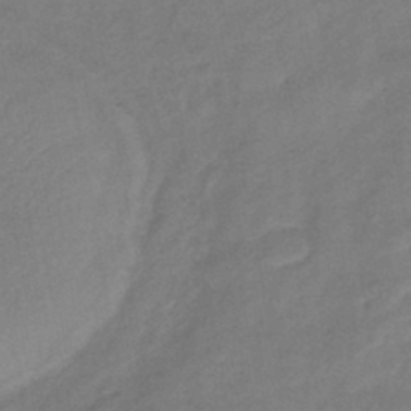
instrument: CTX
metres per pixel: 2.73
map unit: eHb
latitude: -41.9178
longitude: 82.7085
